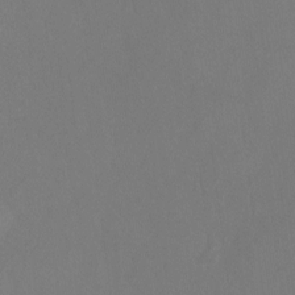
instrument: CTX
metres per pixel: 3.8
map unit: Hto
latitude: -12.5007
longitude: -40.6112
